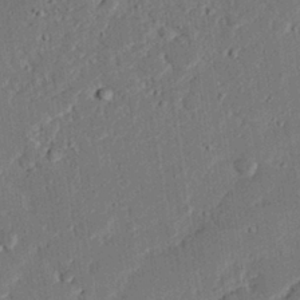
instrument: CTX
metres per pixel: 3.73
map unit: eHh
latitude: 27.3671
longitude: -82.3467
